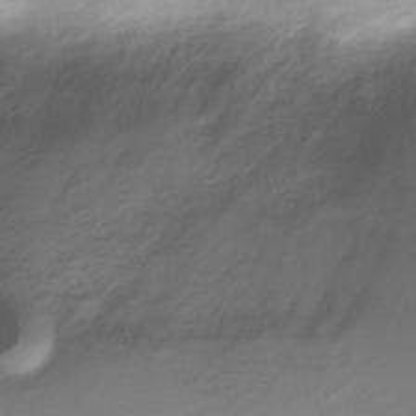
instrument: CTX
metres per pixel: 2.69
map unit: Nve
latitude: -18.7274
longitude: 106.6519
